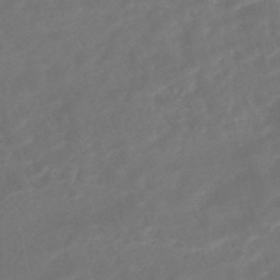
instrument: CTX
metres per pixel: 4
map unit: HNhu
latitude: -46.5196
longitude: 92.3684
